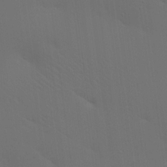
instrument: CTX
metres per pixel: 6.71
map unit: lAa
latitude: 20.7813
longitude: -138.5546
